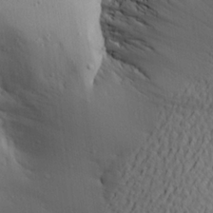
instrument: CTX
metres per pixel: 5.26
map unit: Aa
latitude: 22.8191
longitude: -146.4223
